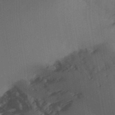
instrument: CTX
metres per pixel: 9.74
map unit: Ave
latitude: 23.2159
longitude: -136.4412
